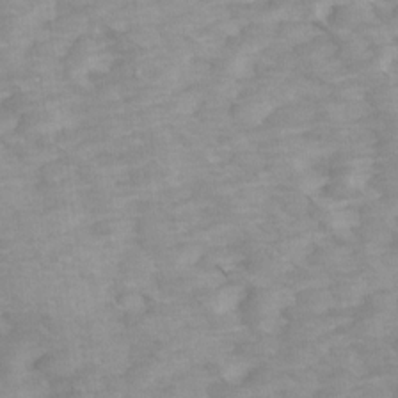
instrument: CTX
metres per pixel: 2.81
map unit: Ave
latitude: 14.3657
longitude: -103.5371
